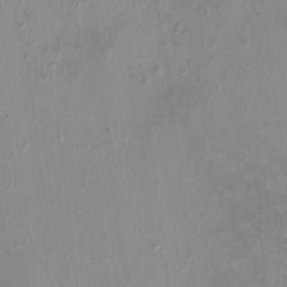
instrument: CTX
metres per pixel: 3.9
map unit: HNhu
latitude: 5.9717
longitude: 10.5007
